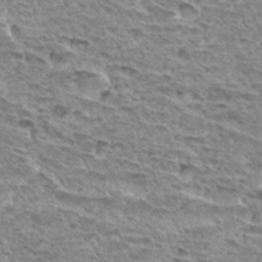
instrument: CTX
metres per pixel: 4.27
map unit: Hto
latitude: 33.3671
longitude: -40.1577
